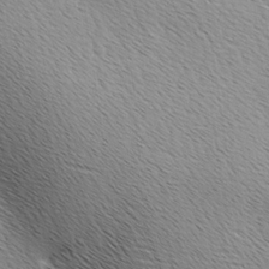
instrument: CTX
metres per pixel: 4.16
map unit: Ave
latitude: 10.1389
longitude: -107.3482
